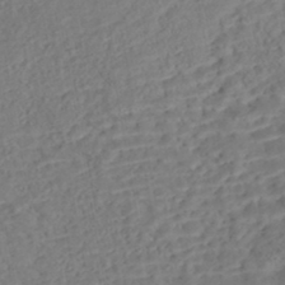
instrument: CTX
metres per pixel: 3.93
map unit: Nhe
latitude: -47.5966
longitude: -172.4412
